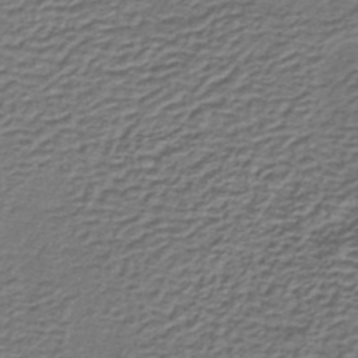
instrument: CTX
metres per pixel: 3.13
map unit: lHb
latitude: -35.3699
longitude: 60.9920
